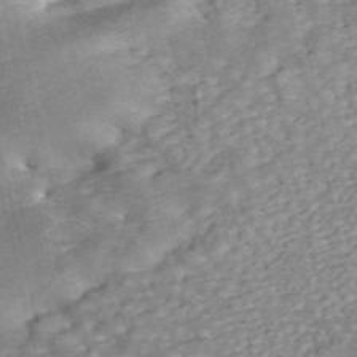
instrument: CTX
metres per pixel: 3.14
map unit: ANa
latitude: 46.1767
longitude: 25.0108
